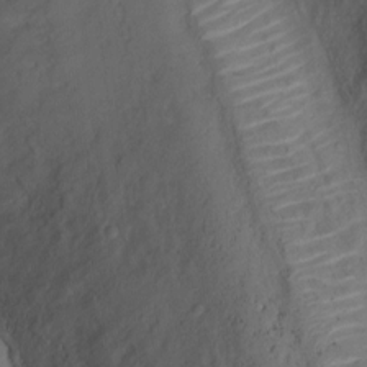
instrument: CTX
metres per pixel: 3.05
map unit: Ht
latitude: 0.2333
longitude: -34.7246
